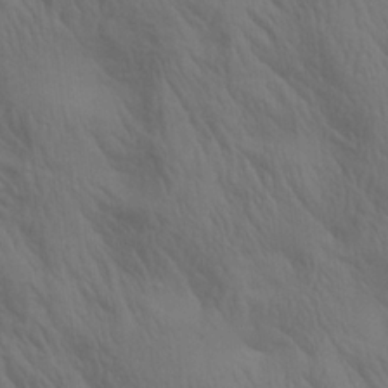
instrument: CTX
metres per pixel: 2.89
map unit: lAa
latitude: 21.4427
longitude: -138.3467
